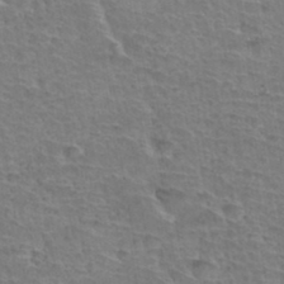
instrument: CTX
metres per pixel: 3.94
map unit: Hto
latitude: 35.6505
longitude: -43.5371
